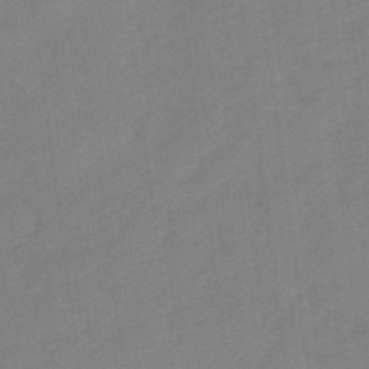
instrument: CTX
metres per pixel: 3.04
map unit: lHb
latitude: -49.6344
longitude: 81.3699
